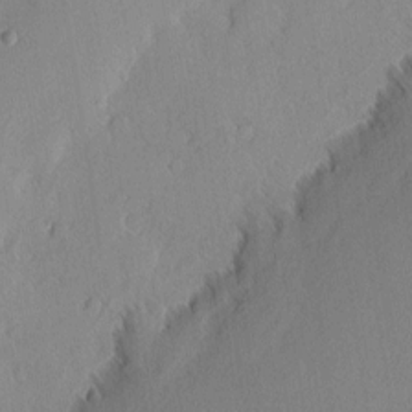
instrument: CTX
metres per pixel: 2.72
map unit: eHh
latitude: 2.7246
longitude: -77.2726
